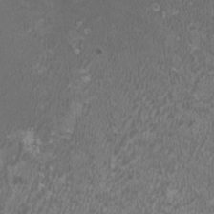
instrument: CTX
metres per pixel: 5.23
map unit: HNhu
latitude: 2.6490
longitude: -1.6882
